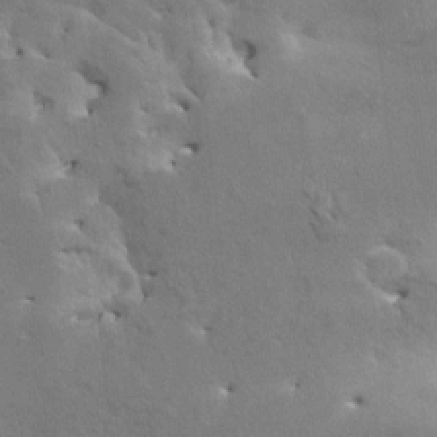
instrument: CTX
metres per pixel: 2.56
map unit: HNhu
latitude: 4.1767
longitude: 4.3306
